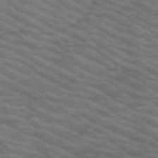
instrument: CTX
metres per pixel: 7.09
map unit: HNb
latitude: -53.2565
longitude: -44.7435
